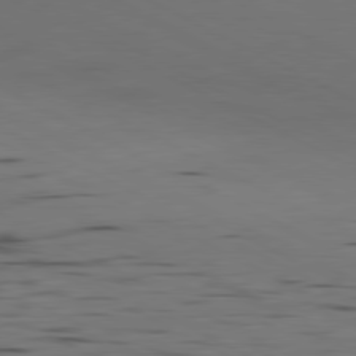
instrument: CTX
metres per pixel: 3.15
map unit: Ap
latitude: -80.8786
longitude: -95.0648
